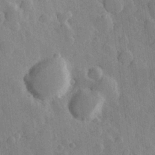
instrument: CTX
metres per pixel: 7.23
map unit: Hve
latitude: 24.1011
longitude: 149.3888
